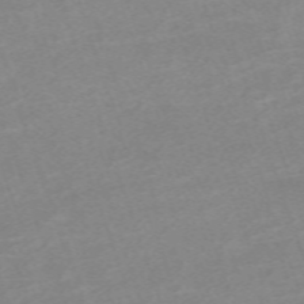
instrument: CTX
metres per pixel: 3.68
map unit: eHh
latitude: -64.3684
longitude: 50.4251
